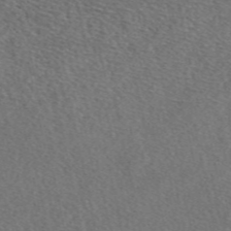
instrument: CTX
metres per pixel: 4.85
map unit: eAb
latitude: 48.3845
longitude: 105.8611
